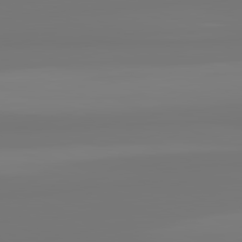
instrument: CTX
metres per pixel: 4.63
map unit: lApd
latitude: 81.6694
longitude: -176.0255
